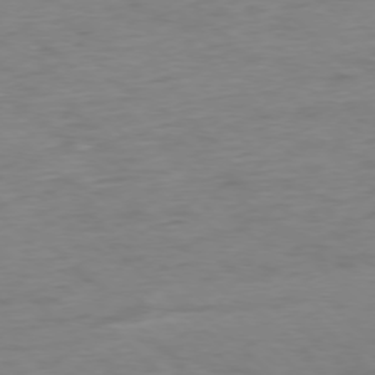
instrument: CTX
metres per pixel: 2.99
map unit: Ap
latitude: -76.8597
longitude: -77.3670
